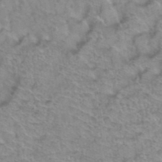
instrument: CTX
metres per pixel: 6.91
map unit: Hto
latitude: 38.4601
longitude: -45.3104
